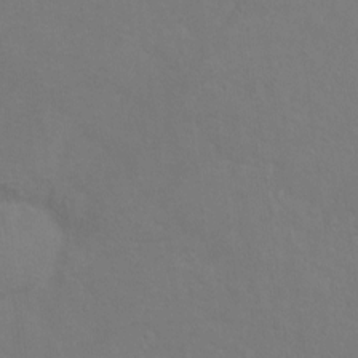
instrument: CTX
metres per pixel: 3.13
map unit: Hto
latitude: -6.9919
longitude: -35.2537
